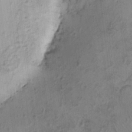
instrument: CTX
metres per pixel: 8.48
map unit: eHh
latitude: -0.1228
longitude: 17.0298
